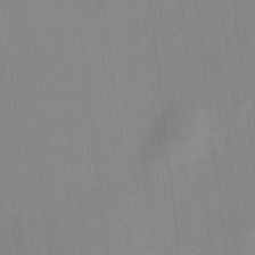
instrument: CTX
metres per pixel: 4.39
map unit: HNhu
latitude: 9.9150
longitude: 10.6519
